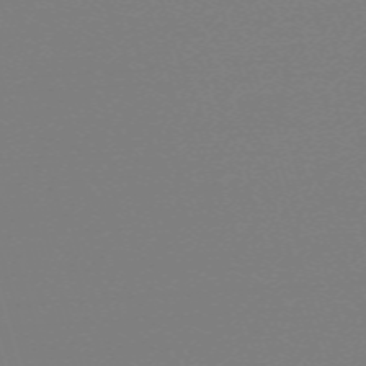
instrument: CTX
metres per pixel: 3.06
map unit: eHh
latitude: -62.9352
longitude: 52.3117
